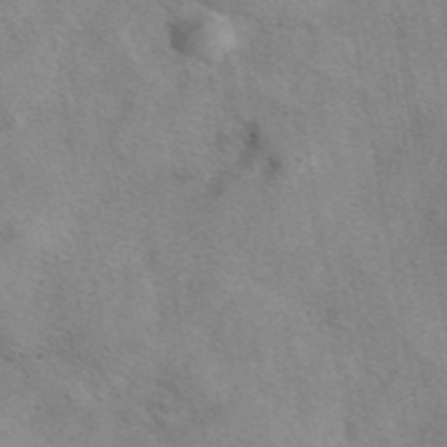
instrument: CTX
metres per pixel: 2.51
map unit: eAb
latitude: 42.4601
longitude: 107.4077
